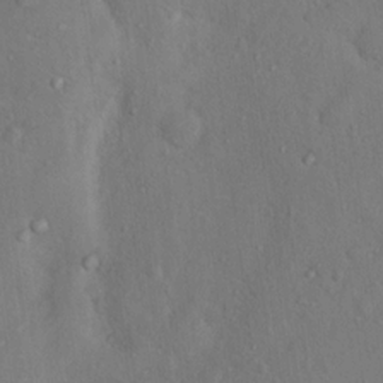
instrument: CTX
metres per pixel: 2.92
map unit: Nhu
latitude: 12.6491
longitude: -27.1403
